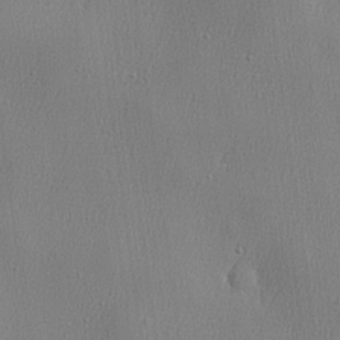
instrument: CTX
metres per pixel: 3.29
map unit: lHvf
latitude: 23.3671
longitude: 141.5966
